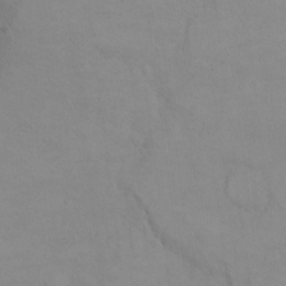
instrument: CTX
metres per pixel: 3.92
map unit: Hto
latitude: 7.8772
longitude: -35.8583
